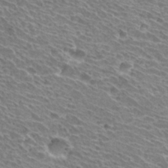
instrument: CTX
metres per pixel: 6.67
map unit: Hto
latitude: 31.2726
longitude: -42.3089
